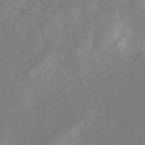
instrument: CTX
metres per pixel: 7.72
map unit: Hto
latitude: -8.6329
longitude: -46.6113
